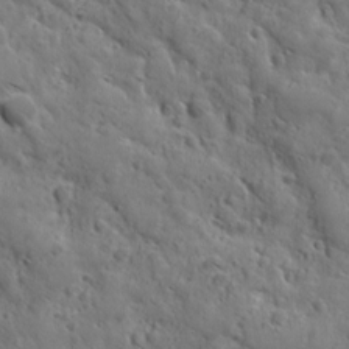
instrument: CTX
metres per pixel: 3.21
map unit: Ave
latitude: 12.2145
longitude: -105.3860
